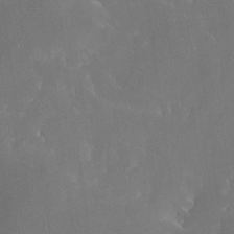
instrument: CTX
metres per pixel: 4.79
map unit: Nhe
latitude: -26.8974
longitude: -110.2712
